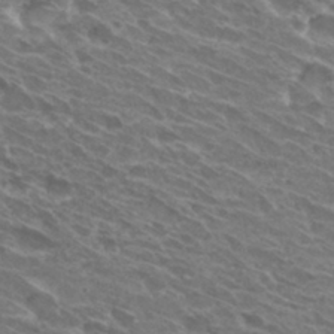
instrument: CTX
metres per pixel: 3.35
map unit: Hto
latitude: 31.9339
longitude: -42.8380
